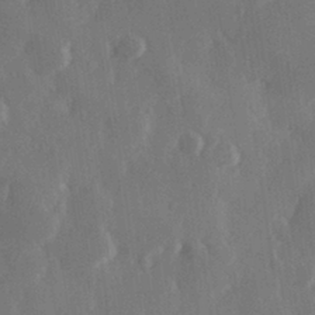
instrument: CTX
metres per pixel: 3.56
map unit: Hve
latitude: 28.2522
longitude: 149.5588
